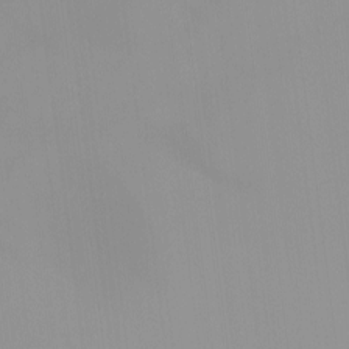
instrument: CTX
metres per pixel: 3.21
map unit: eHh
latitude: -4.1228
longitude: 15.7667
